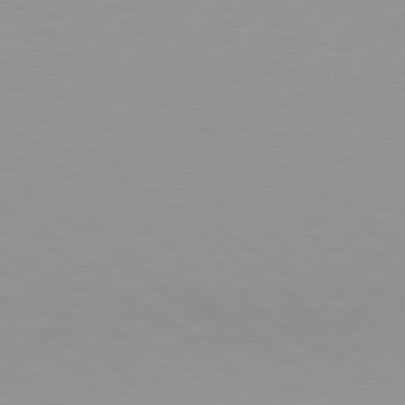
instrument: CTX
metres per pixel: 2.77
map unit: Hpe
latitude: 78.4601
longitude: -170.1389
